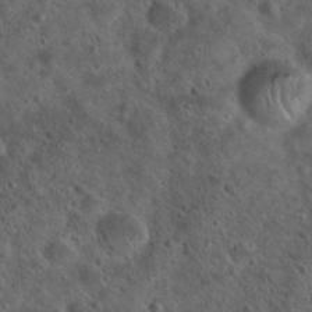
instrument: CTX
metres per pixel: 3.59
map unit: Hto
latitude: 19.6882
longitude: -53.9150
